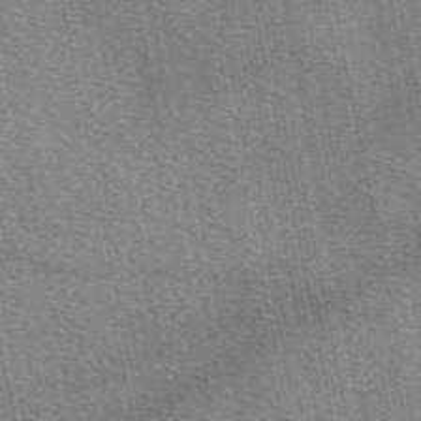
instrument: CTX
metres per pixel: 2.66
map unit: eAb
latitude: 50.1766
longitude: 114.7841
